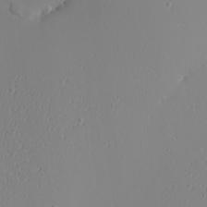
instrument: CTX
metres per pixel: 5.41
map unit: eHh
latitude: -6.5951
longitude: -80.6301
